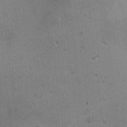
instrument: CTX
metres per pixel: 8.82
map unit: Ht
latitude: 4.7057
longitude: -28.4412
